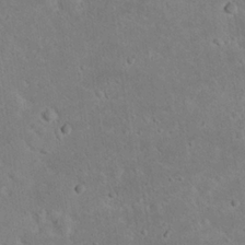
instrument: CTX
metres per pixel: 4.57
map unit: Nhu
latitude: 23.2348
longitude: -71.7827
